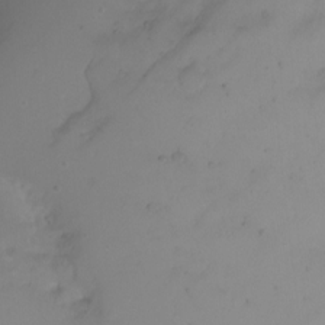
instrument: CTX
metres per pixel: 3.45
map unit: Hto
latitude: 2.2333
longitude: -36.4223
